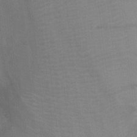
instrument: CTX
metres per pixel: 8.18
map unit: Ht
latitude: -4.1039
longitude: -17.1403
